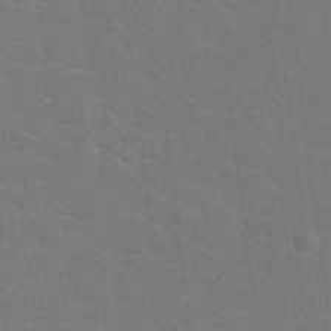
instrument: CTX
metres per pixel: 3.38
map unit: Htu
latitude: -7.3131
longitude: -33.9906
